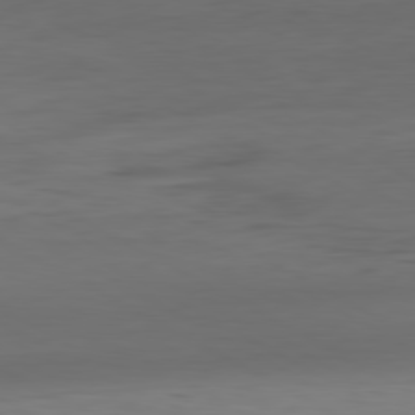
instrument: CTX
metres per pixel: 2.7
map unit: Hpe
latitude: -80.7274
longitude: 18.4251
